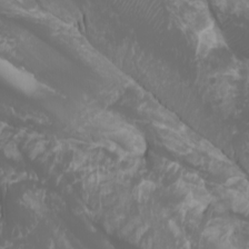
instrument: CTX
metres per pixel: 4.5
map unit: Htu
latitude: -1.1243
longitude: -77.8394
